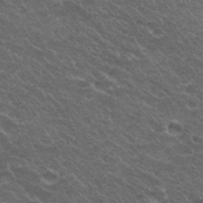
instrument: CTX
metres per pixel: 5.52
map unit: Hto
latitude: 29.7260
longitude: -47.9906
